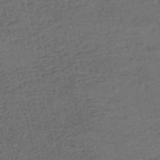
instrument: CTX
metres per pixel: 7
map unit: eHh
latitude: -54.7463
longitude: -89.7261
